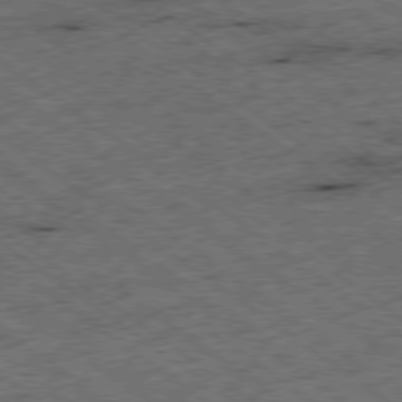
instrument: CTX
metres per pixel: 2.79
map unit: Ap
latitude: -79.0108
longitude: -52.0822
